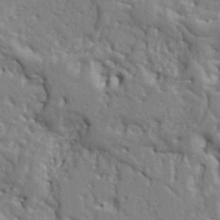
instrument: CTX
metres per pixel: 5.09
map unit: Ht
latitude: 9.2726
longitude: -76.9324
